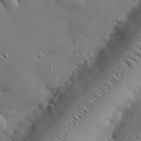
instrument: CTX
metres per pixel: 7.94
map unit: eHh
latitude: 28.9136
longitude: -81.6127
